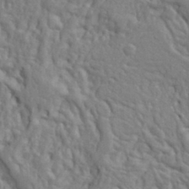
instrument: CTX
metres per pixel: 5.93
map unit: Ht
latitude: 8.6680
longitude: -77.0080
